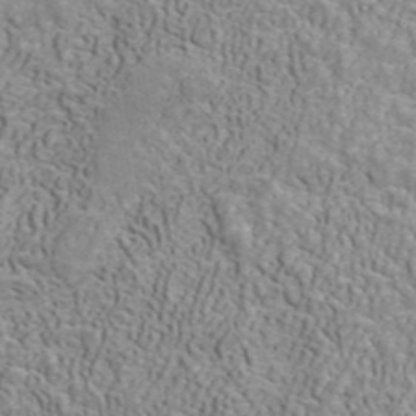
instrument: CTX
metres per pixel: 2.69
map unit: ANa
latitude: 41.5182
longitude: 32.4818
